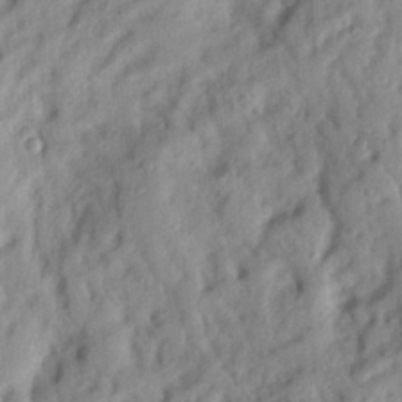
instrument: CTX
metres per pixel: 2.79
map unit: Nhu
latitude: 20.7435
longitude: -76.8002
